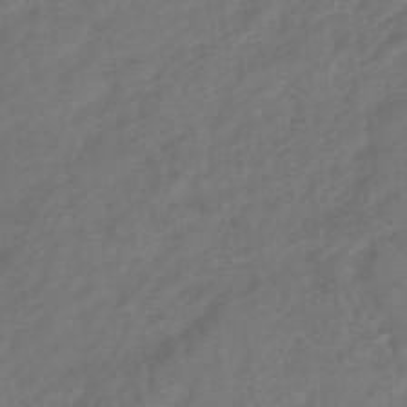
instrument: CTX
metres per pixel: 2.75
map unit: HNhu
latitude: -46.6140
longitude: 91.2187
